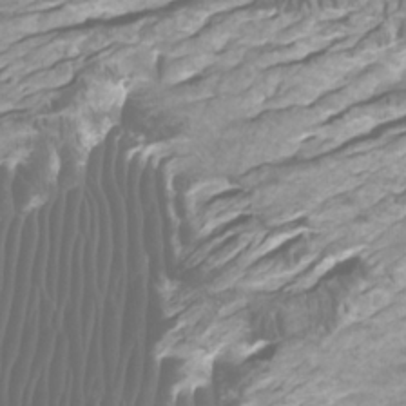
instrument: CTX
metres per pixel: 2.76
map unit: Htu
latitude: -4.9919
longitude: -76.3089
